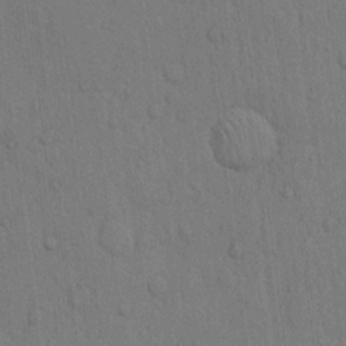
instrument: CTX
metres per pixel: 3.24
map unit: Hto
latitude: 12.1956
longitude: -56.1766
